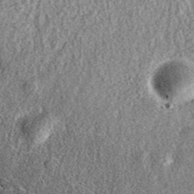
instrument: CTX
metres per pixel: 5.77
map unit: eAb
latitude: 36.8947
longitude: 110.5952
